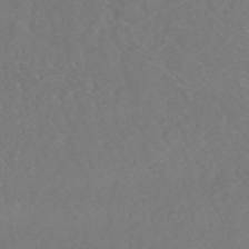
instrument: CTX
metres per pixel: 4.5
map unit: HNhu
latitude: -48.3307
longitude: 103.4077
